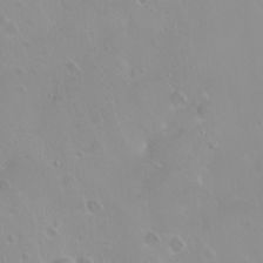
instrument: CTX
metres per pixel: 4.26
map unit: eHh
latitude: 1.9339
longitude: -55.0458
